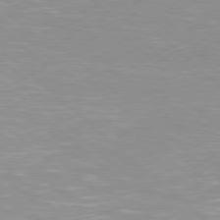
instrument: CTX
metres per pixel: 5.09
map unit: Hpe
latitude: 78.1767
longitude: -140.3089
